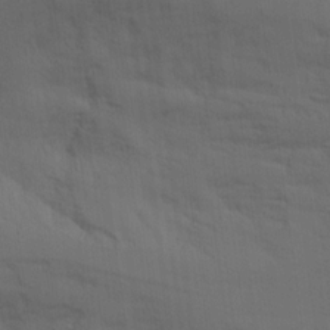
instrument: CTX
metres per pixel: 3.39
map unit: Ave
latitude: 17.3860
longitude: -129.0080
